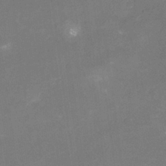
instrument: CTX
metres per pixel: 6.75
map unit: Nhu
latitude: -16.4440
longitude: -56.4412
